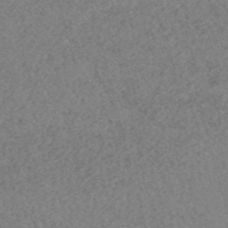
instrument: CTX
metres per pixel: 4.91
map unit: eHh
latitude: -54.5007
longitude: -89.2537
